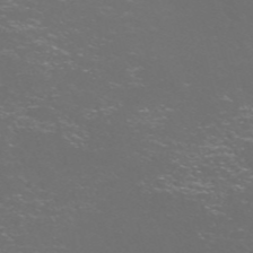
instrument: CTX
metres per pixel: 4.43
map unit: Nve
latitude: -57.6344
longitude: 52.5951
